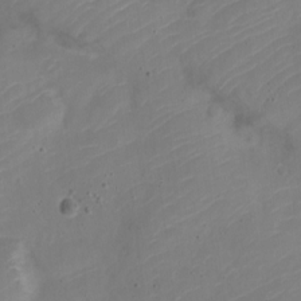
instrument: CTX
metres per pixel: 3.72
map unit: Nve
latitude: -21.4076
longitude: 106.3118
